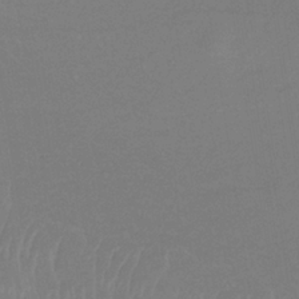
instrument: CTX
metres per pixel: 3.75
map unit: lHb
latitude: -34.2550
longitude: 67.2943
